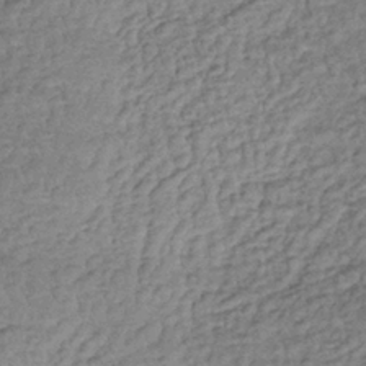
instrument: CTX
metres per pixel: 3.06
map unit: lHb
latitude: -35.8044
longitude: 65.9556
